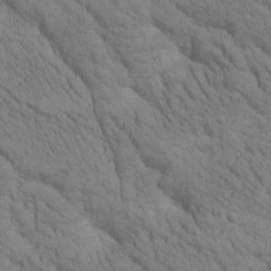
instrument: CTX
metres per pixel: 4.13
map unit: Htu
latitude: -1.0109
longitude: 174.0849
